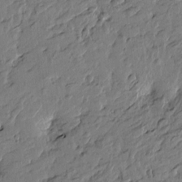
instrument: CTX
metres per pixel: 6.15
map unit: Htu
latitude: -5.9178
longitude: 179.4832
